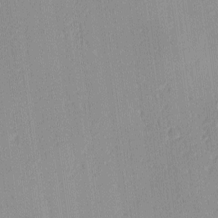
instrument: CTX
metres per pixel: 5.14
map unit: Ave
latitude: 3.1214
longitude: -114.2522
